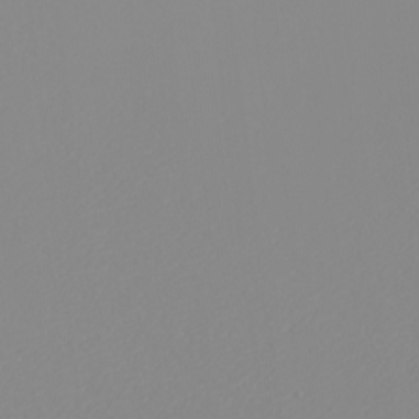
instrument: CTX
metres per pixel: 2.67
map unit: eHh
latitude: -5.4265
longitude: -85.6127
